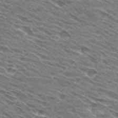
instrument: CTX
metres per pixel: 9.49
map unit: Hto
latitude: 28.9891
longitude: -43.5371
